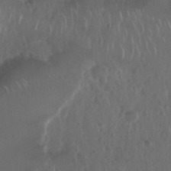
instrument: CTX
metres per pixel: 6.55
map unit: Nhu
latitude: 29.1025
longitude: -57.1214
